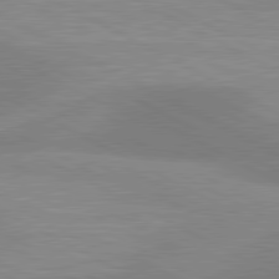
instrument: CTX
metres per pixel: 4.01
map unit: lApd
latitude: 80.7624
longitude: 124.6518
